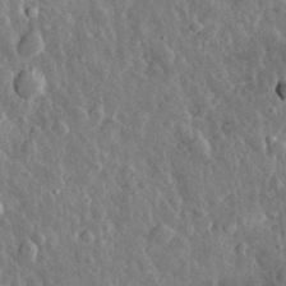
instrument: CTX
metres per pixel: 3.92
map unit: eHh
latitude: 31.3860
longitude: -79.9339
